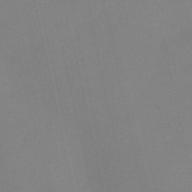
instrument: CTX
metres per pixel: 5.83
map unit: Nve
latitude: -57.8989
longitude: 50.7463
